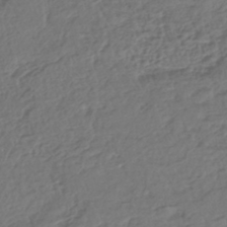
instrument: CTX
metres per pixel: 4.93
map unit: HNhu
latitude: -45.8233
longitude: 103.1053
